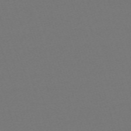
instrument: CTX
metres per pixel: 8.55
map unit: eHh
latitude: -63.5021
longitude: 52.5384
